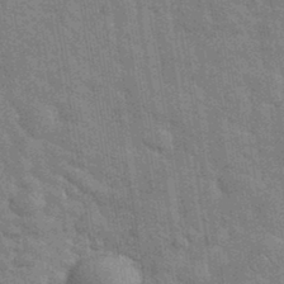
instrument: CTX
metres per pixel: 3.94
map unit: eHh
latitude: 36.1578
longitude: -65.8394
